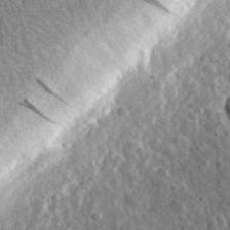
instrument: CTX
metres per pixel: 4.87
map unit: eHh
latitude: 34.4790
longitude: -79.4994
